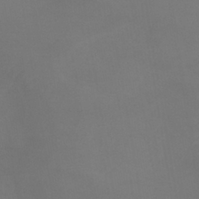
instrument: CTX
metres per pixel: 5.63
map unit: lHb
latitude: -38.6330
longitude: 74.5385
